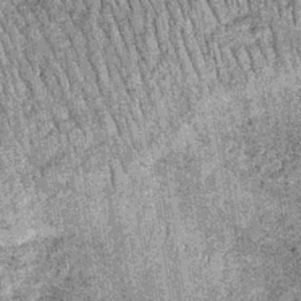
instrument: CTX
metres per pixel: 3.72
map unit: lHb
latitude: -37.1998
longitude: 67.5399
